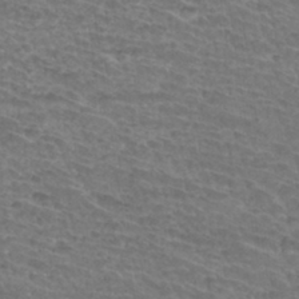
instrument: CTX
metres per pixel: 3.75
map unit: Hto
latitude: 33.9339
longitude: -44.1011
